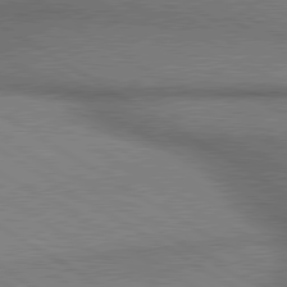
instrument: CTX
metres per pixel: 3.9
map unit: lApd
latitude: 80.2711
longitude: 164.5385
